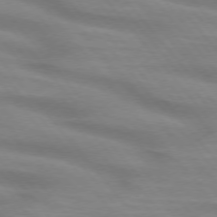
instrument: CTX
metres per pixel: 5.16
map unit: lApd
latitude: 74.7435
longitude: -60.2144
